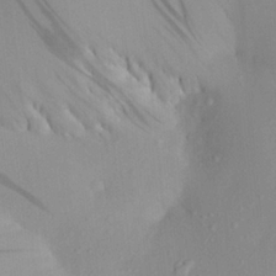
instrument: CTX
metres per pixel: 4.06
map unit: Aa
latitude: 22.5546
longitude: -146.6680
